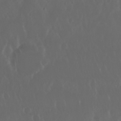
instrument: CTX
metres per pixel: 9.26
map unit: Nhu
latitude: 29.4615
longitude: -57.6315
